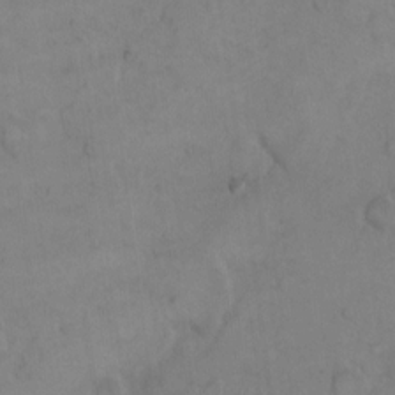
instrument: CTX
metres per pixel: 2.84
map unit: Hto
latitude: 8.6680
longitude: -61.3859
